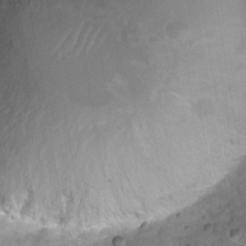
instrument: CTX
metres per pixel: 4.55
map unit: Hto
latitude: 20.2901
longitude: -32.3278
